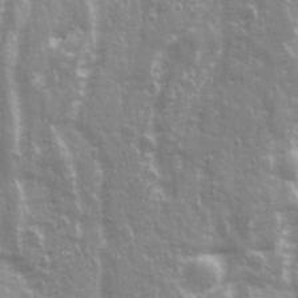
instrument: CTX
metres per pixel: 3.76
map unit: Ave
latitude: 21.5938
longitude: -132.6679
